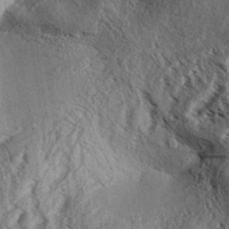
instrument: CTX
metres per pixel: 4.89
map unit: Aa
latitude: 32.9892
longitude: -137.4049
